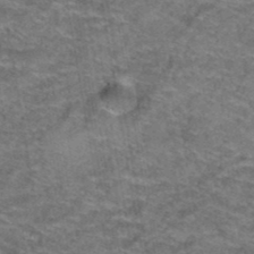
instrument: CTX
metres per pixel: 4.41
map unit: Hto
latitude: 39.5182
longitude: -42.5546
